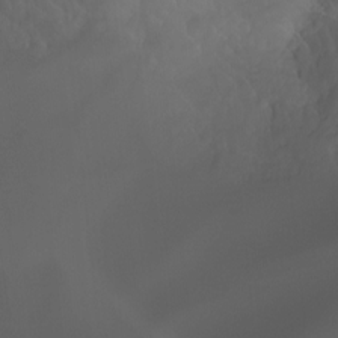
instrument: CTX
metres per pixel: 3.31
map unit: Ht
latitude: -0.7653
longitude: -45.6883
